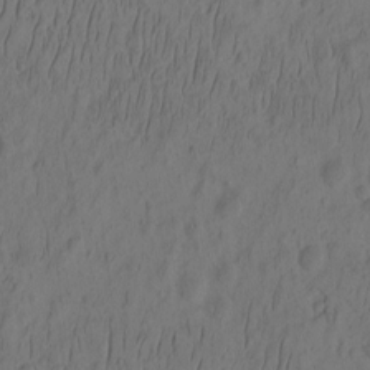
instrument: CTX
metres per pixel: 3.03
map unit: eHh
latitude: -2.1983
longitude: 16.6897
